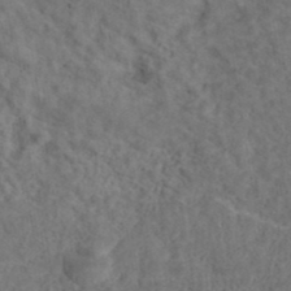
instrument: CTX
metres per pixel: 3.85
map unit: ANa
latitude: 39.1781
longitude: 22.7463
